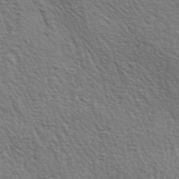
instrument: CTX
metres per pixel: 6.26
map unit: lAa
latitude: -3.8611
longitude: -122.1011
